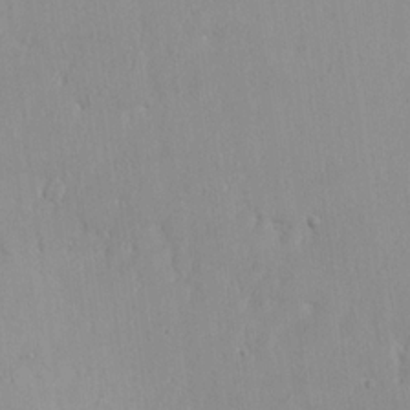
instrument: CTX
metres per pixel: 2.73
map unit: Nhu
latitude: 18.6679
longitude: -72.6680
